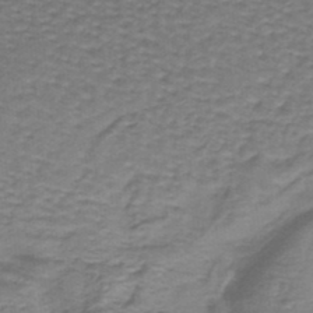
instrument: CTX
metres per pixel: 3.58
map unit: lHb
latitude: -38.2551
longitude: 57.2754
